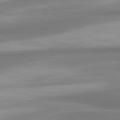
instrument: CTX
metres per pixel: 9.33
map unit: lApd
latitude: 80.4979
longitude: 173.5021
